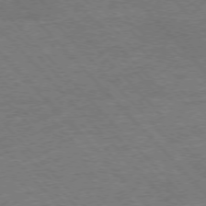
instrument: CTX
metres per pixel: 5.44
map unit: Hpe
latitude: -76.4251
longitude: -13.8961
